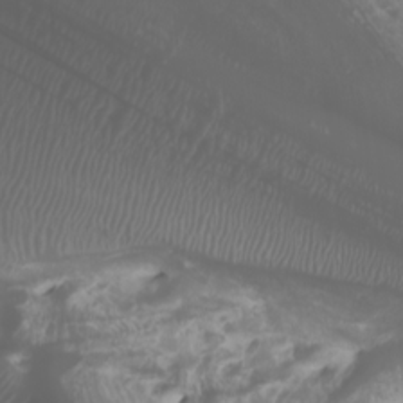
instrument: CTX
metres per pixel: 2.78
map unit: Htu
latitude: -0.9542
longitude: -77.7449
